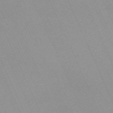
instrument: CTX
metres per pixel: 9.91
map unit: Nhu
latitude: -67.4832
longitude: 39.3321
